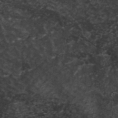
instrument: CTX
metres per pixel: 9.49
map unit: ANa
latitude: 39.2915
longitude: 29.8800
